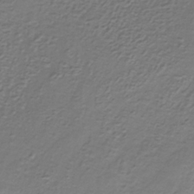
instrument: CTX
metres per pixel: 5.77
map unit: HNb
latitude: -32.9353
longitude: 58.0094
